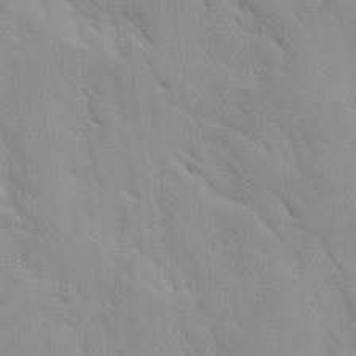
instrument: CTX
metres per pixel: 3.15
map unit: Ave
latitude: 8.8380
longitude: -103.6316
